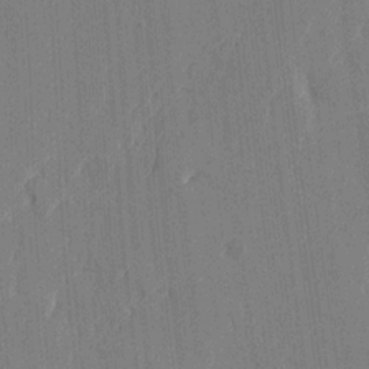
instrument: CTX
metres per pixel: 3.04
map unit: Htu
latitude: -4.3684
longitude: -177.3481
